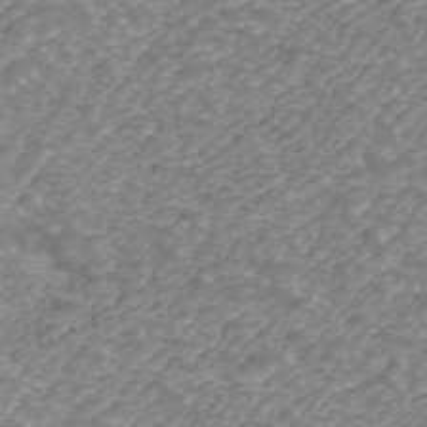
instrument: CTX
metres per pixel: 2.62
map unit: ANa
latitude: 43.1025
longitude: 25.8422
